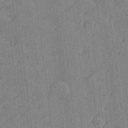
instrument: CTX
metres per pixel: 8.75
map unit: Htu
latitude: -7.5021
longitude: 176.4251
